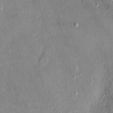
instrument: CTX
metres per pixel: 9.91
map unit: Ht
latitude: -4.2550
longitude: -15.0081
